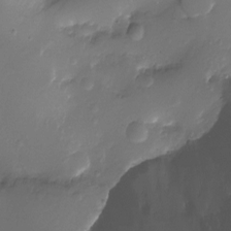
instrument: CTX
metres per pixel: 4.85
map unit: Ht
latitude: -10.4251
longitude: -35.7071
